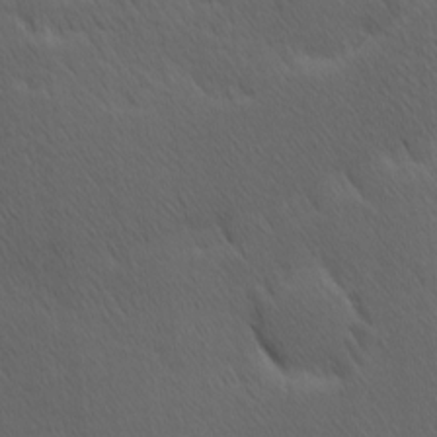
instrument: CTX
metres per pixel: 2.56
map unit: Hve
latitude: 12.2901
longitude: -90.2145
